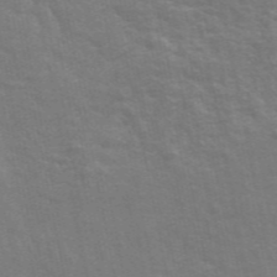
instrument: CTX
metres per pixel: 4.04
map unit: ANa
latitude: 48.4223
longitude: -76.8569
